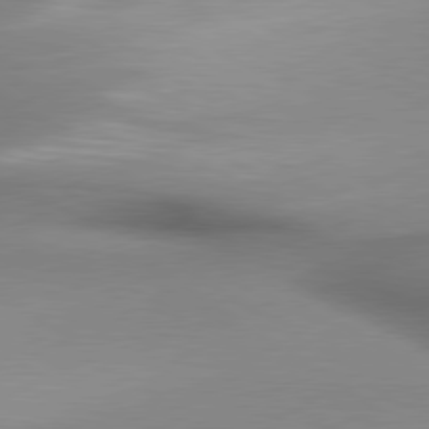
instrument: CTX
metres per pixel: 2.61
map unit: lApd
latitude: 79.6883
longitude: 179.8800
